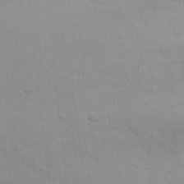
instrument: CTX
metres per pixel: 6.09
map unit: Nhu
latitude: 19.9339
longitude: -73.1404
